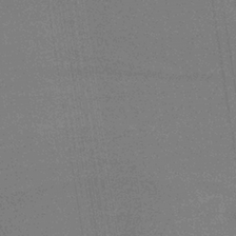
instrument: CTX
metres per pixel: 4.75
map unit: HNb
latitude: -35.7100
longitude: 59.5966
